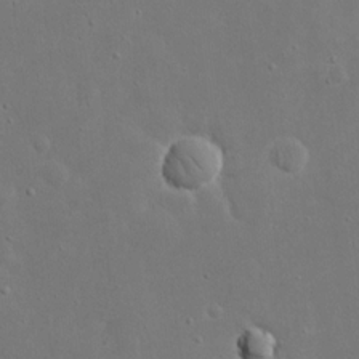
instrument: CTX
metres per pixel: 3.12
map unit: eHh
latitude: 18.0255
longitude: -71.5749
